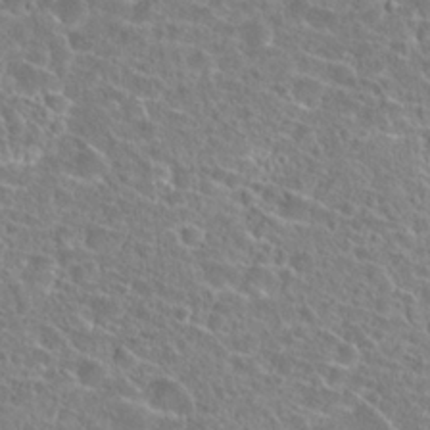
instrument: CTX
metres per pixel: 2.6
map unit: Hto
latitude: 24.2711
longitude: -45.7260
